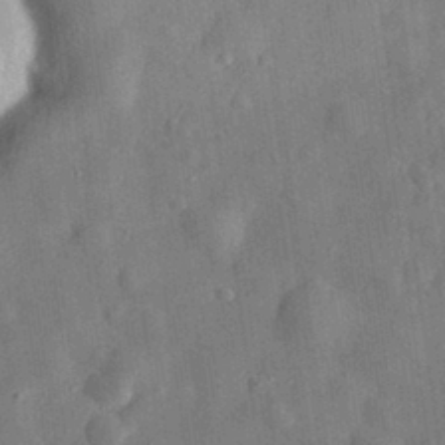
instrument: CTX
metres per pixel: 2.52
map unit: eHh
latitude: 30.3657
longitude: -75.1592
